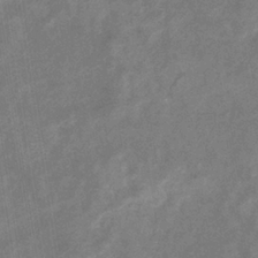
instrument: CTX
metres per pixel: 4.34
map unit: eHb
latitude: -34.9353
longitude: 74.7464
